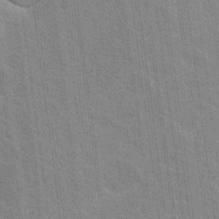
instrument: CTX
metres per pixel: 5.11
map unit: Nhu
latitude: 18.5356
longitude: -30.6113
